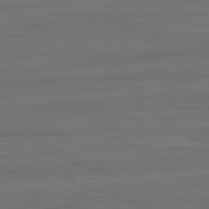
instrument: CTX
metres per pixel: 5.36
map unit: lApd
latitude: 82.6490
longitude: -179.9528
